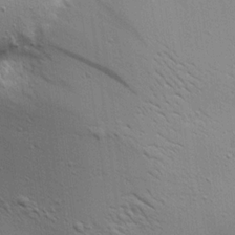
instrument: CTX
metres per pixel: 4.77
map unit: Aa
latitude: 18.7246
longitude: -141.8394
